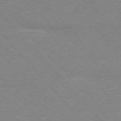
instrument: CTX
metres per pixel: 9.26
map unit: Ap
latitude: -76.4440
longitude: -87.9717
